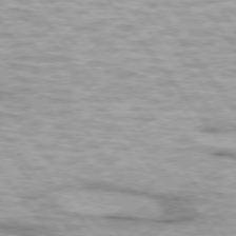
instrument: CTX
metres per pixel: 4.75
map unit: lApd
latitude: 74.8758
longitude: -48.7057
